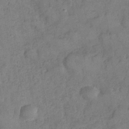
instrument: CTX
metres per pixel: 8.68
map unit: Nhe
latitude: -36.4629
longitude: -177.0647
